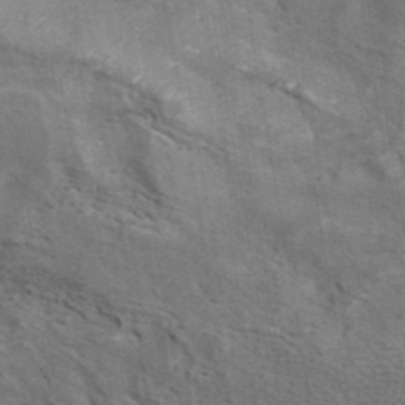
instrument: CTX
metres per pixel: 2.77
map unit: ANa
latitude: 42.1011
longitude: 16.3307
